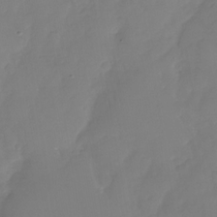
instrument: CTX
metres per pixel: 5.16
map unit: Nhu
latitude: -29.5021
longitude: -63.8962
